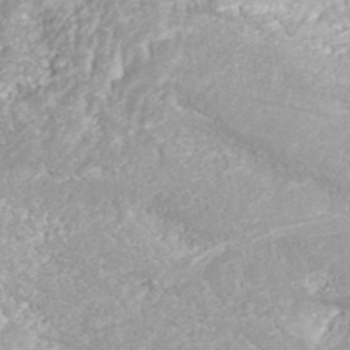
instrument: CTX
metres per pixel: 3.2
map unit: ANa
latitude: 42.2523
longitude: 34.5763
